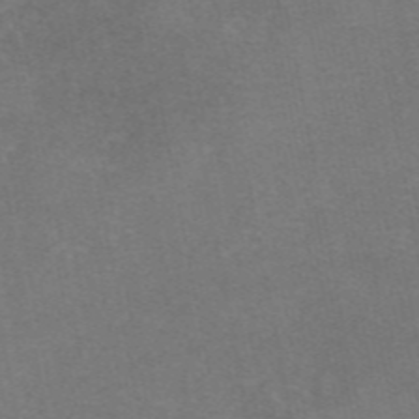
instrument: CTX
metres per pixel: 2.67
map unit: eAb
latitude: 47.4238
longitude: 104.3873
